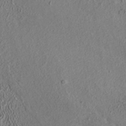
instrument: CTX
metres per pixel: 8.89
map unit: ANa
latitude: 36.3279
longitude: 12.8408
